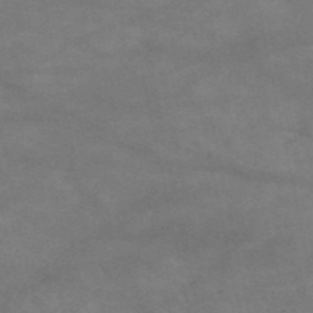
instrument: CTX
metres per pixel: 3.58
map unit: HNb
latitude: -53.0486
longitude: -41.6504
